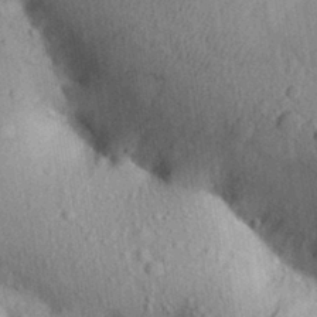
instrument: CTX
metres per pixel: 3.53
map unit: Aa
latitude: 30.2334
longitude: -147.1592
